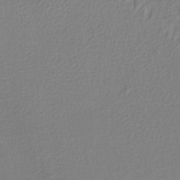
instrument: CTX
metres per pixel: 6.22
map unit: lHb
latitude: -36.2928
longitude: 61.5210
